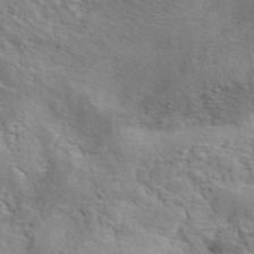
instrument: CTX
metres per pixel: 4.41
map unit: ANa
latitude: 42.1389
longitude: 51.4076
